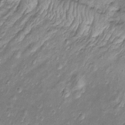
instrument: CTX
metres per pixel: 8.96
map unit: Htu
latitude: -5.2565
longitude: 157.7855
